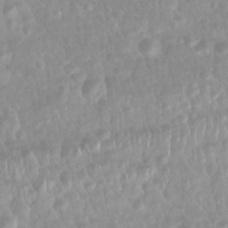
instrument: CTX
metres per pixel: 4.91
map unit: Nhu
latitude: 27.0459
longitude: -62.6302
